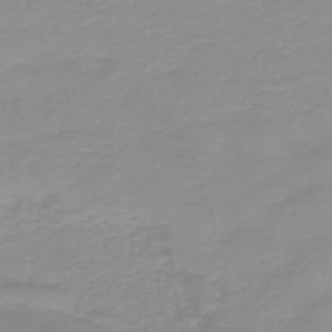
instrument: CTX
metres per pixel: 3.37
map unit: HNb
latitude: -44.4062
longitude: 53.3320
